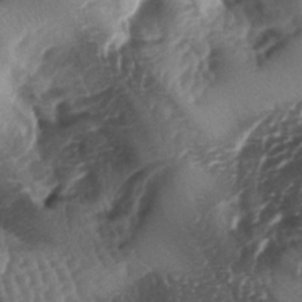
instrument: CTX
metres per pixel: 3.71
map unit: lAa
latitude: -5.5588
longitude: -126.8947
